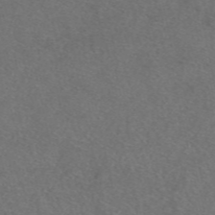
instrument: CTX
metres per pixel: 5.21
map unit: eAb
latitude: 48.0444
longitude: 107.5588
